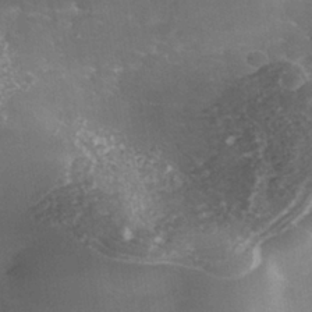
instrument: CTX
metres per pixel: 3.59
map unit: Nhe
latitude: -39.2376
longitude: -116.1956
